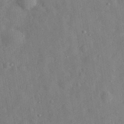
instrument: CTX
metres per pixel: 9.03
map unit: eHh
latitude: 29.7827
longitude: -76.5545
